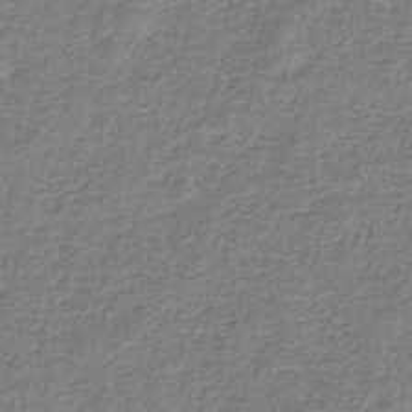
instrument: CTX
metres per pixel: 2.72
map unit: eAb
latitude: -36.0661
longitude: 52.3684
